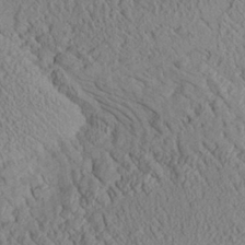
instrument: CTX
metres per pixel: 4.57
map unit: Aa
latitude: 24.9513
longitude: -133.9150
